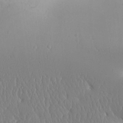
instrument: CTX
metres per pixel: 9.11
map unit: Aa
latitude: 31.9906
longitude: -143.4238
